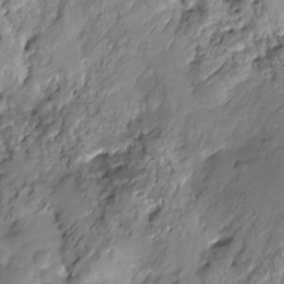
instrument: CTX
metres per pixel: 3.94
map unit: HNhu
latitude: -21.0864
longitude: 84.5762
